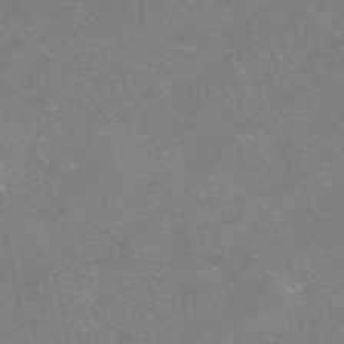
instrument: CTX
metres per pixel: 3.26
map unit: HNhu
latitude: -40.1795
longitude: 103.2754
